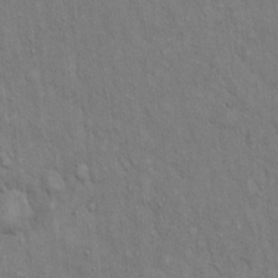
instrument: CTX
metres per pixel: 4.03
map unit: Hto
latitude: 14.2712
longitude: -60.7246
